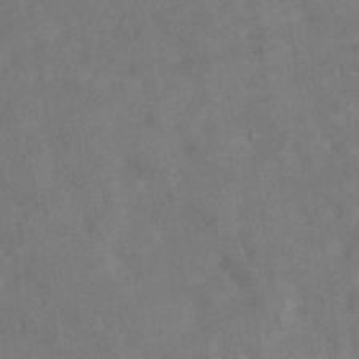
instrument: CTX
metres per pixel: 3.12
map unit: eAb
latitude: 35.2537
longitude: 111.1809
